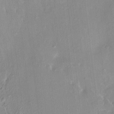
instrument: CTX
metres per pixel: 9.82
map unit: HNhu
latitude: 7.9717
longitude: -1.9717
